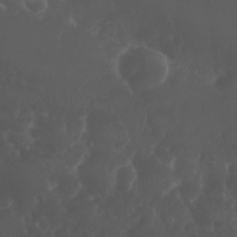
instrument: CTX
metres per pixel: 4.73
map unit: Nhu
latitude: 26.5357
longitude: -64.8002
